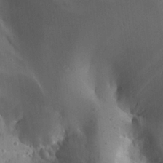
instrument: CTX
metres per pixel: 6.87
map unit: Aa
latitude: 26.1200
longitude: -130.8569
